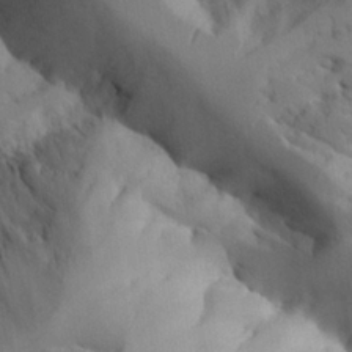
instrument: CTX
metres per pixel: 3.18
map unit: Aa
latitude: 25.3292
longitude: -128.2522
